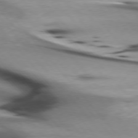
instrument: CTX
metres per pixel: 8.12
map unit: lApd
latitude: 75.6505
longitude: -66.2144
